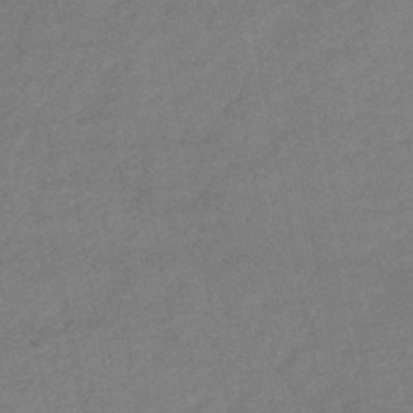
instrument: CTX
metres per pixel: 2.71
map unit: HNb
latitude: -46.5573
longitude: -36.2334
